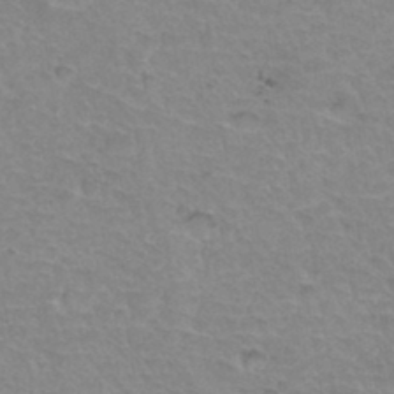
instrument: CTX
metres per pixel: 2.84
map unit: Hto
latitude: 34.5356
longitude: -45.8394
